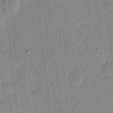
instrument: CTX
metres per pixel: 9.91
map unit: eHh
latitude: 9.1025
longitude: -68.4790
